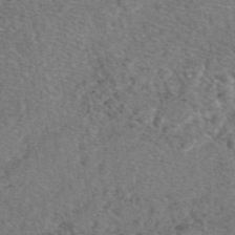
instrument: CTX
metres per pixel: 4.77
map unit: eAb
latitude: 48.4601
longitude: 107.1620
